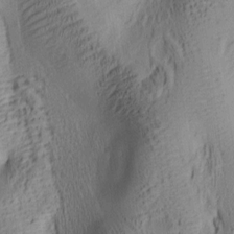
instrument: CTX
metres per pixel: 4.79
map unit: lAa
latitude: 6.1767
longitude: -114.5545
